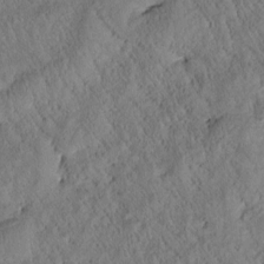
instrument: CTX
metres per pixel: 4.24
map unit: Htu
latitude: -0.0661
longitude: 175.5588
